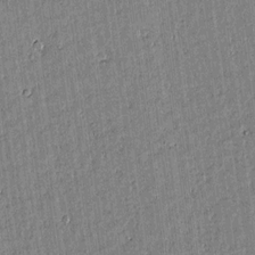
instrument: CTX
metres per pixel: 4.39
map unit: lAvf
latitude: 15.2726
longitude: -125.2159
